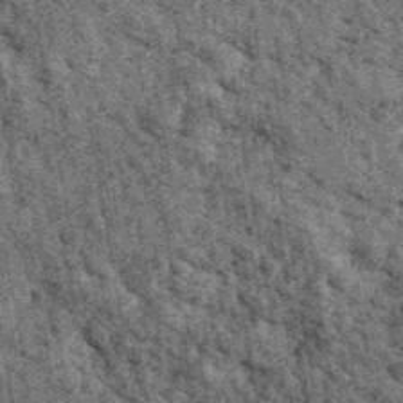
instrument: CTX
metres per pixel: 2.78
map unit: Ave
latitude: 40.8758
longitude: -107.7261
